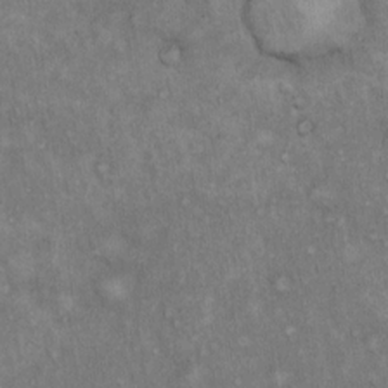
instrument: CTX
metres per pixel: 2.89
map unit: Hto
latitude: 15.3482
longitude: -60.6490
